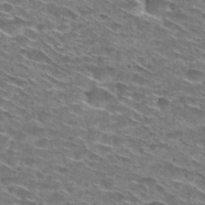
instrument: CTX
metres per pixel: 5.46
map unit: Hto
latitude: 29.1214
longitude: -46.6113
